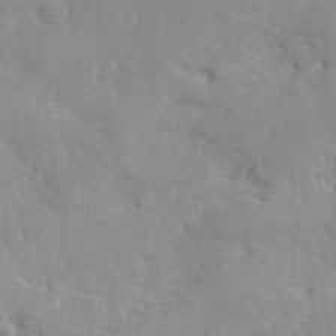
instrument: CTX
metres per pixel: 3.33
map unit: Ave
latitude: -8.5574
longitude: -117.5938
